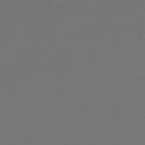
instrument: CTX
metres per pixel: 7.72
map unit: lHb
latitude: -47.7666
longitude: 62.7463
